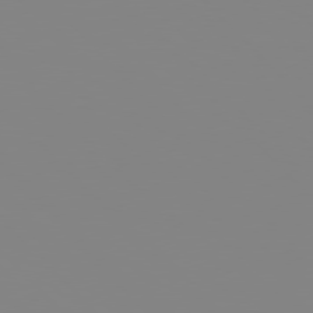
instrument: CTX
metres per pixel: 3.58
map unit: Hpe
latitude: 77.4237
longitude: -161.4426
